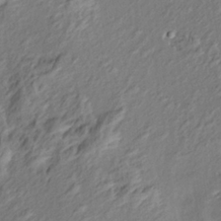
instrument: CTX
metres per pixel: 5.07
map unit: Nve
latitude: -7.1431
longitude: 174.4062
